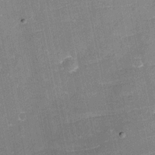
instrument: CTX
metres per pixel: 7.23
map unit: eHh
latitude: -4.0661
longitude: -76.5545
